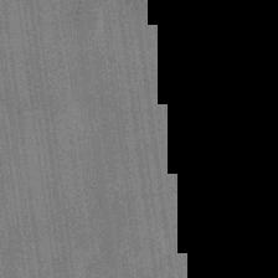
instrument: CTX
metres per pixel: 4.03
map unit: Hve
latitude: 27.8772
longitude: 147.6911
